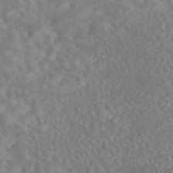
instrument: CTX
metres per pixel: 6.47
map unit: eAb
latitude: 44.8947
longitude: 124.2361
